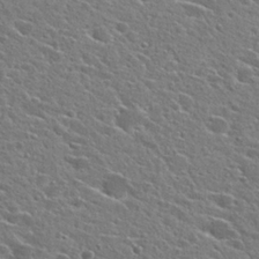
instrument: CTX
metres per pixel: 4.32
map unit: Hto
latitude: 24.4601
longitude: -44.6679
